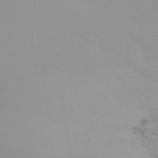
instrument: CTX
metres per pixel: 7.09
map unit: Ht
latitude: -4.3873
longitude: -27.3860
